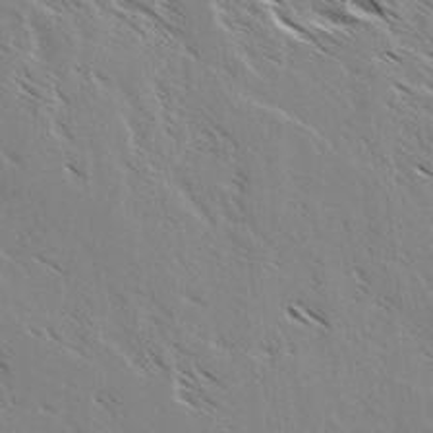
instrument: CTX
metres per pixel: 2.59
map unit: lAvf
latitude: 4.1956
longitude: -105.2159
